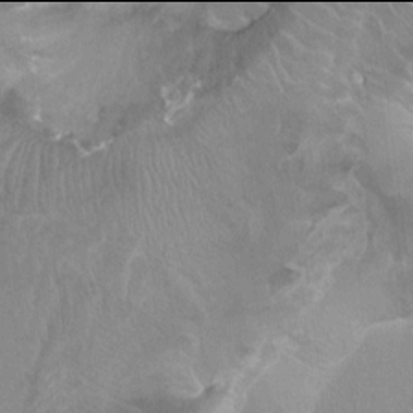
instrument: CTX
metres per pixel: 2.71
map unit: Ht
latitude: -2.0094
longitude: -17.2159
